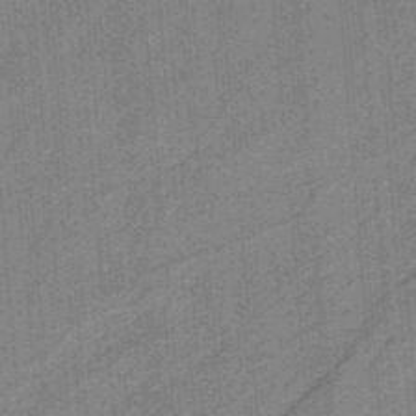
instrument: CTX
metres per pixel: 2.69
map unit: HNb
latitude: -35.5777
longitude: 57.2565
